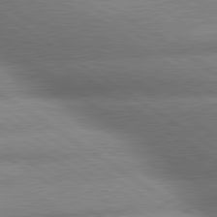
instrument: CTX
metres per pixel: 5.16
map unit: lApd
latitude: 79.9906
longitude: -168.6491
